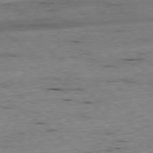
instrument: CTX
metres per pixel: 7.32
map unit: Ap
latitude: -78.8975
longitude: -90.7813
